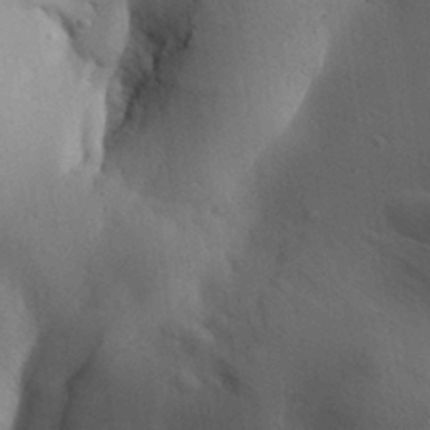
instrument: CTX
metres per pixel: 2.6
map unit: Aa
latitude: 29.4237
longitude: -144.7435
